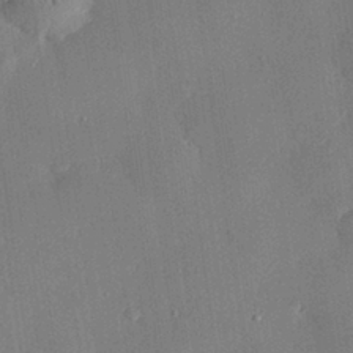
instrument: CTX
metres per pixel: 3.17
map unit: eHh
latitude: 29.0458
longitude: -81.9150
